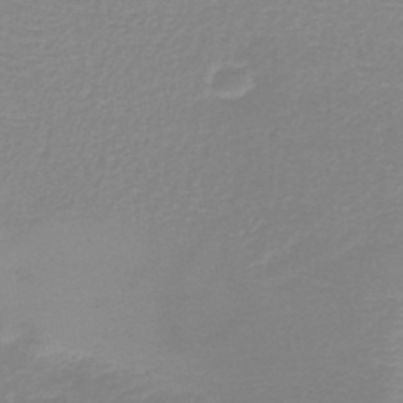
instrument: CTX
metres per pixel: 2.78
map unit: HNb
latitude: -45.4832
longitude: -44.8947
